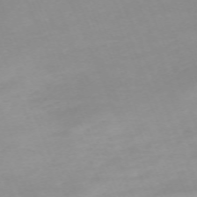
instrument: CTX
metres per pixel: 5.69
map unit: Nhu
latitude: -67.8233
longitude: 38.0661
